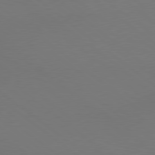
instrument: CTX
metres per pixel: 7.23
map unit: lApd
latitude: 78.8947
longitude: 175.3131
